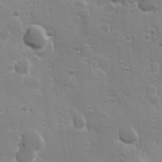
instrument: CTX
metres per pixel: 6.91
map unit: Hve
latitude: 23.5182
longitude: 146.8975
